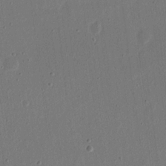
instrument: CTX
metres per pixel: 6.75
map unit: eHh
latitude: 16.2145
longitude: -70.2333
